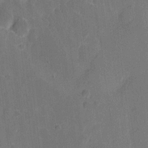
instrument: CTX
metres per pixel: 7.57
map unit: eHh
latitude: 6.8191
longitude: -67.1403
